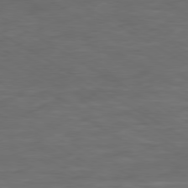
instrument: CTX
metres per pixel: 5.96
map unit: Ap
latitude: -80.4440
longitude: -62.8191
